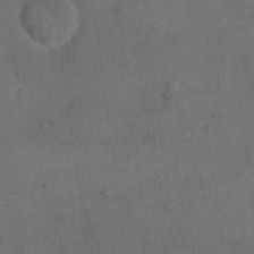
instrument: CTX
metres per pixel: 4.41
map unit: eHh
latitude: 18.4790
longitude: -65.2915
